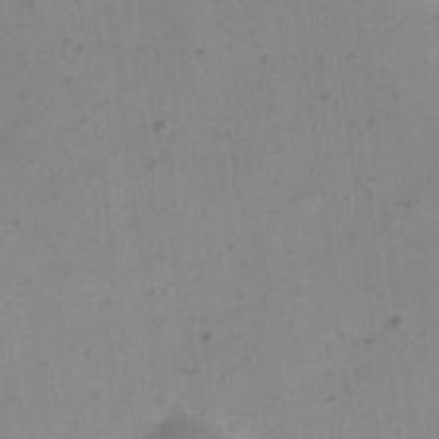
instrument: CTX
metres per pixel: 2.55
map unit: eHh
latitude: 16.0255
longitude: -67.9717
